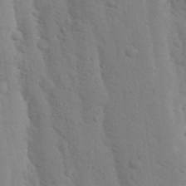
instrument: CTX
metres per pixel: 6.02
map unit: Nhu
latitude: 18.1011
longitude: -76.2333
